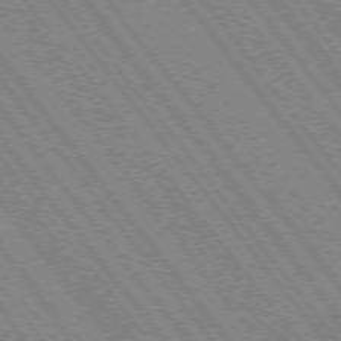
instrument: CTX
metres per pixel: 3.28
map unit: Hpe
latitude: -75.6344
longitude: -14.0444
